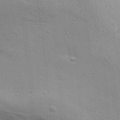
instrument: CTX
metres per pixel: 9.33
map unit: Aa
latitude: 32.1011
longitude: -133.3860
